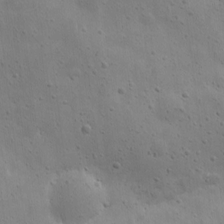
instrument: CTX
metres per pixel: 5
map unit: eHh
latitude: 9.4804
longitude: -72.9514
